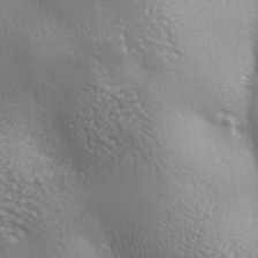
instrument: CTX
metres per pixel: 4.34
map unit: lAa
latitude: -5.4076
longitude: -122.0633
